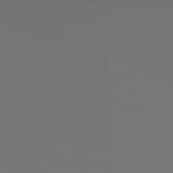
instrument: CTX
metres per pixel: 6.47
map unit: Hpe
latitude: 78.6113
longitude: -162.9136
